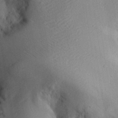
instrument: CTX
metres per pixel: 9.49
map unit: Aa
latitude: 29.9528
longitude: -135.7449
